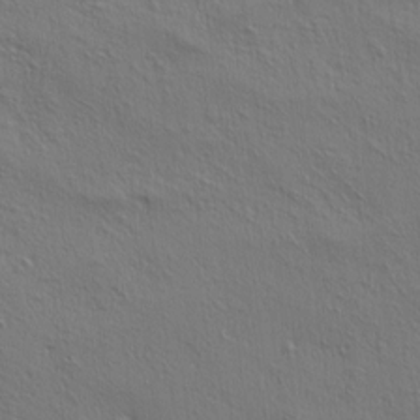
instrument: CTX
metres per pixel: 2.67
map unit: lAa
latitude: 4.9703
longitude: -113.0458
